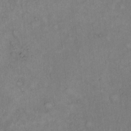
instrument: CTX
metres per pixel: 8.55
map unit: Hto
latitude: 11.9528
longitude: -60.4979
